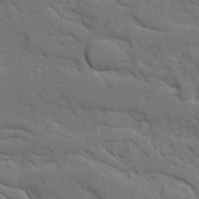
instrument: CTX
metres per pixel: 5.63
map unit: Ave
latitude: 18.6490
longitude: -128.5735
